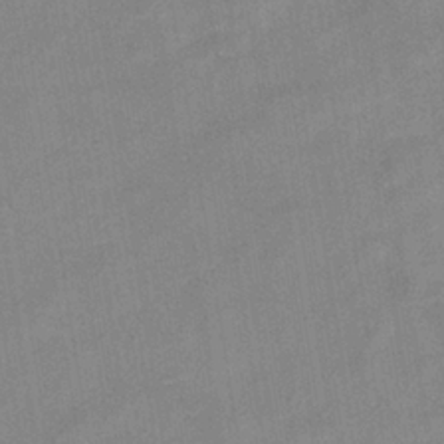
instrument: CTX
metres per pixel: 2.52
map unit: eHb
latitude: -36.1227
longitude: 74.3118
